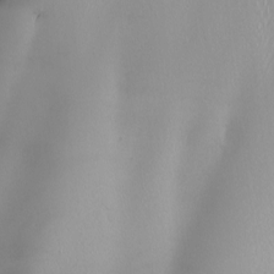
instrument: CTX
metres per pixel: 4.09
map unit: Nhu
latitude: -8.4818
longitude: -94.4979
